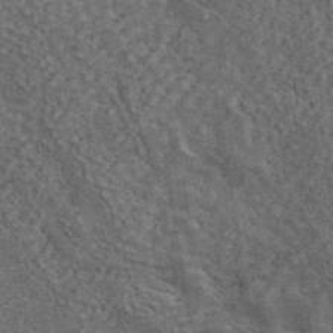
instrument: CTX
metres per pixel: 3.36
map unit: ANa
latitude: 43.1592
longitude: 16.3685
